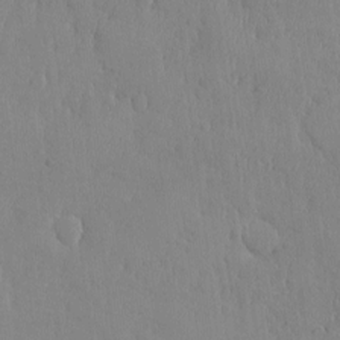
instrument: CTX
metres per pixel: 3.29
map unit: HNhu
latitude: -5.2376
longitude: 15.3132
